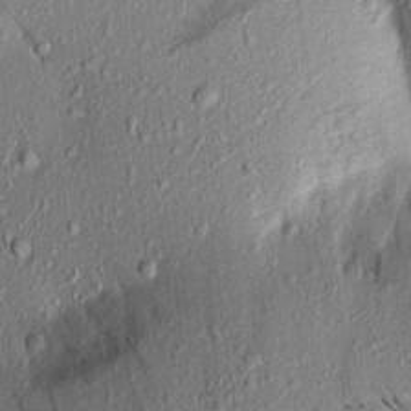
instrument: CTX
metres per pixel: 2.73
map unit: Aa
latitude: 16.0255
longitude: -148.2711
